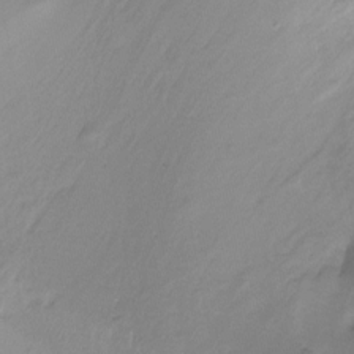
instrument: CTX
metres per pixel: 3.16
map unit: Ht
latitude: -9.0675
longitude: -39.3293
